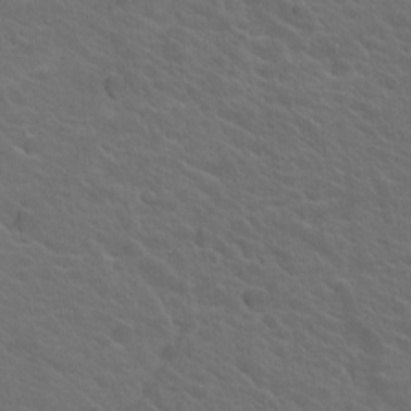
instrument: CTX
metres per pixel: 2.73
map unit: Nhu
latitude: 17.7072
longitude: -33.2726
